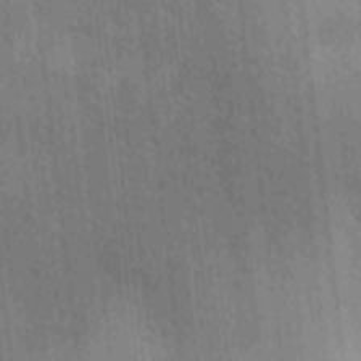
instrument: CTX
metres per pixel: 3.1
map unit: Ave
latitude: -9.7855
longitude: -123.1403
